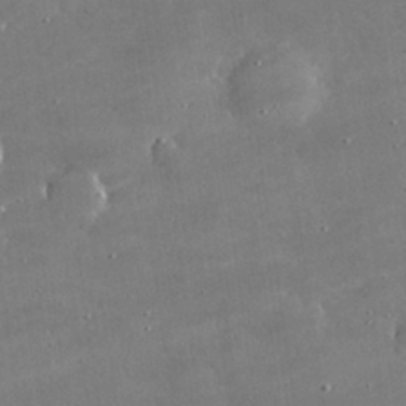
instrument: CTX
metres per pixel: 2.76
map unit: lHvf
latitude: 30.7625
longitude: -93.6694
